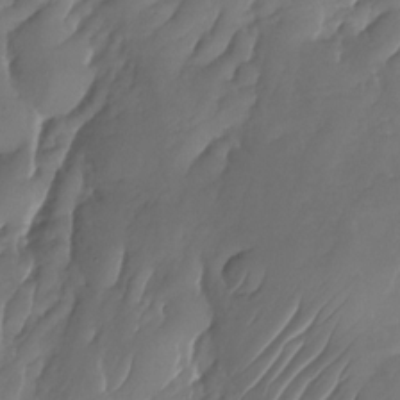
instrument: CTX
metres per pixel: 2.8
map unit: Nhu
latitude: -23.8800
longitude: -71.5938
